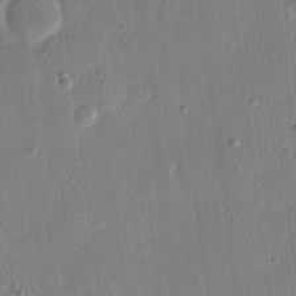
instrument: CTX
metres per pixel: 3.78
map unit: eHh
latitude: 13.4616
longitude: -69.4804
